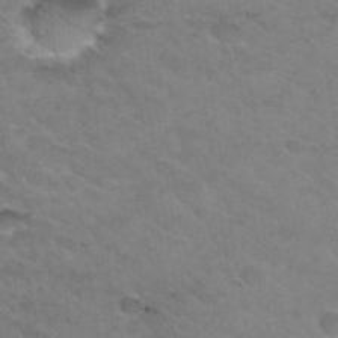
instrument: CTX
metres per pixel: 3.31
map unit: Hto
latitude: 30.5357
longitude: -46.8569
